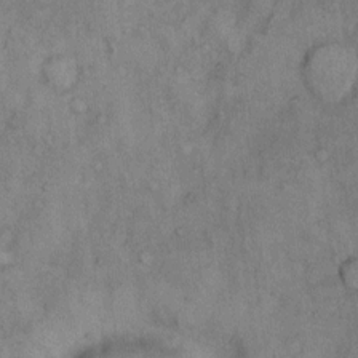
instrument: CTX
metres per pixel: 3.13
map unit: Hto
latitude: 8.9892
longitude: -59.2915
